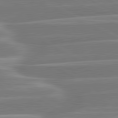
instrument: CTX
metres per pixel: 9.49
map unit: lApd
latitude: 80.9892
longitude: -129.0080
